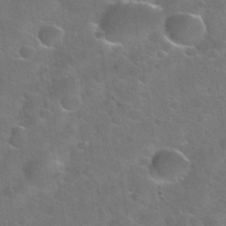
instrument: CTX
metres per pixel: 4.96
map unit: Nhu
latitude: 31.4049
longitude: -53.5938
